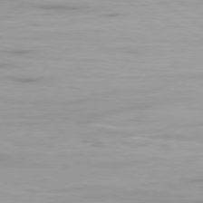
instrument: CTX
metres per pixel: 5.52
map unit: Ap
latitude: -79.2754
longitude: -58.1011
